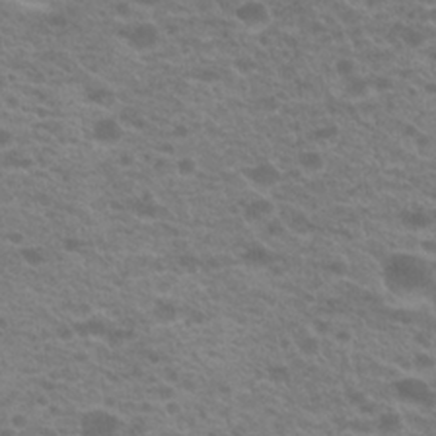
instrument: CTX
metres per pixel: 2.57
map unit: Hto
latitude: 21.3104
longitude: -37.2537
